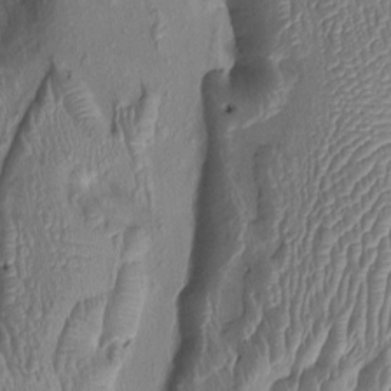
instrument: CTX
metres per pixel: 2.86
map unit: Ht
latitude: 0.0822
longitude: -14.2712
